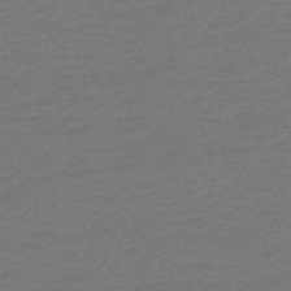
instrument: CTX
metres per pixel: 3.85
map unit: lHb
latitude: -49.4455
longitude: 83.1809
